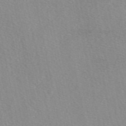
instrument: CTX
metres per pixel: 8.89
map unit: eAb
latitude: 49.1214
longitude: 106.7841
